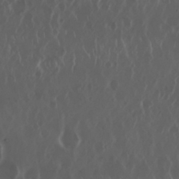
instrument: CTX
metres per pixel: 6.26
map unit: Nhu
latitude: 30.1011
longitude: -59.5749
